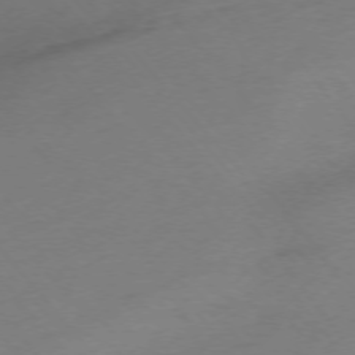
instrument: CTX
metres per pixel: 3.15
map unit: Ap
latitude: -75.5022
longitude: -71.2537
